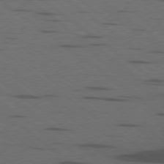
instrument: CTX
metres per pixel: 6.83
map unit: Ap
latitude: -79.5777
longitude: -100.1578
